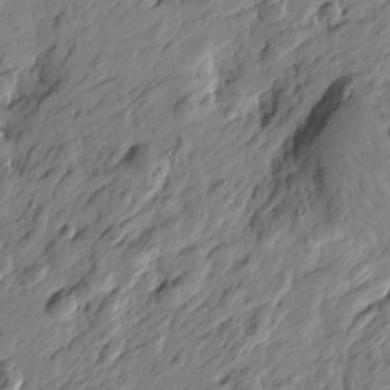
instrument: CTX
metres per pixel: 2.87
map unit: Htu
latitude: -3.4832
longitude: -178.7624
